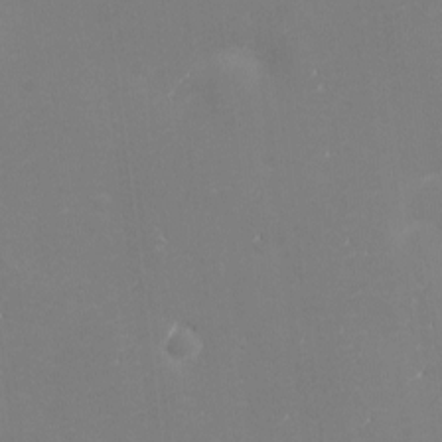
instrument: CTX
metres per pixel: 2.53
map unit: eHh
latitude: -2.2172
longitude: -80.7624
